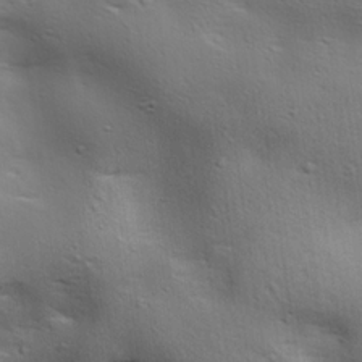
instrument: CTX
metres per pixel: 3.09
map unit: lAa
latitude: 18.5168
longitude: -138.2522
